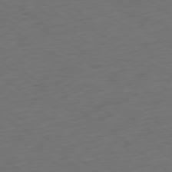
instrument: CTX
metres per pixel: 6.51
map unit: Ap
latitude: -79.2942
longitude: -58.9892
